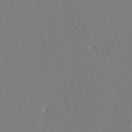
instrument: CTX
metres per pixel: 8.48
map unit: Ave
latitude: 18.3278
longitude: -139.7261
